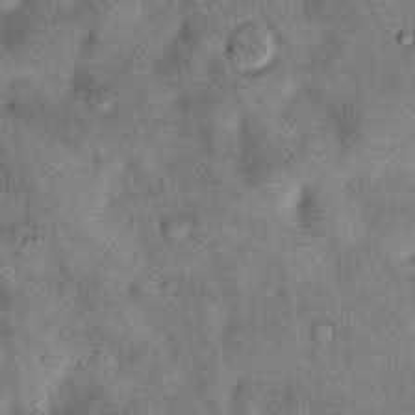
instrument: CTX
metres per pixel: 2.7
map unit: Hto
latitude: 12.3090
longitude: -59.0459
